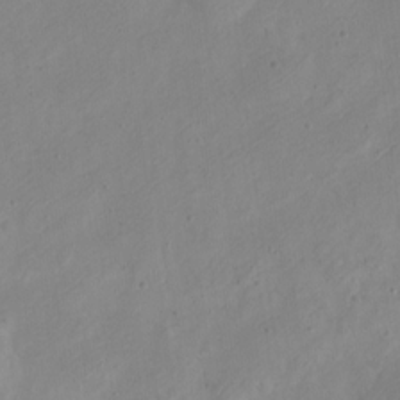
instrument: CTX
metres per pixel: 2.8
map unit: Nve
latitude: -23.6533
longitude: 106.9920
